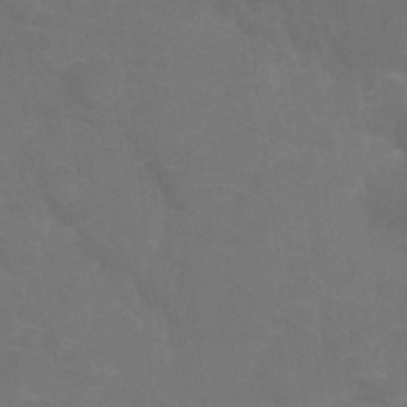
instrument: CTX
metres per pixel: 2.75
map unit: Nhu
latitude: 25.4615
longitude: -53.9528
